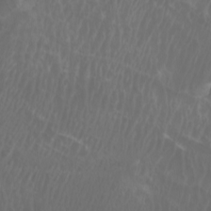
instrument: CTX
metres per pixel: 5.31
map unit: Htu
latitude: -5.2754
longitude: -74.6302
